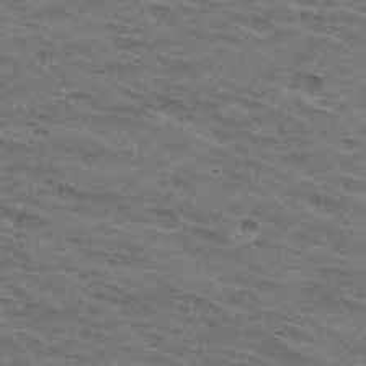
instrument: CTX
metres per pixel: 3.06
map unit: Hto
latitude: 32.1200
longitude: -47.3104
